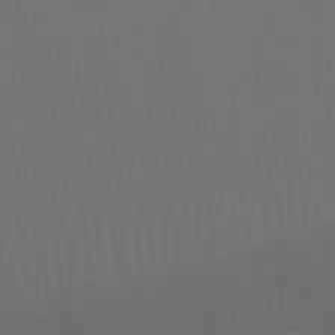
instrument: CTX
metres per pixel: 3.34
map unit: Nhu
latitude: 22.0822
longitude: -73.0648
